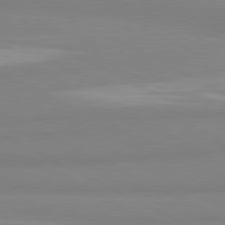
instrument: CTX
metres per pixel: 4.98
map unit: lApd
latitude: 81.1970
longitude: 179.7666
